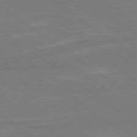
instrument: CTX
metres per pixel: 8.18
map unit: Hpe
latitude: 79.2915
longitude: -124.9513
